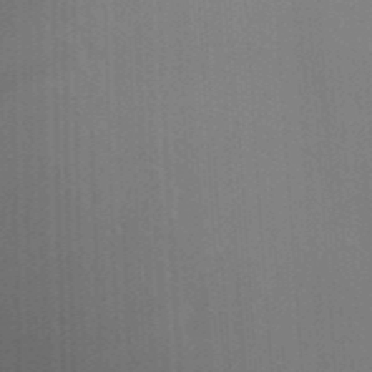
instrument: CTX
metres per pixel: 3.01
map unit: Ave
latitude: 23.5371
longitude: -136.3656
